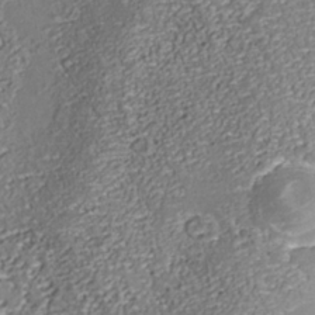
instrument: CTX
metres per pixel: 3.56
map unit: Nhu
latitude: -38.7841
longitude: -85.7450
